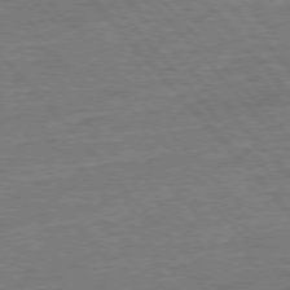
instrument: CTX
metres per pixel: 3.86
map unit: Ap
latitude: -77.4265
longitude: -96.1389
